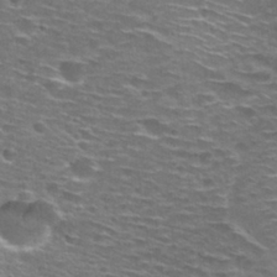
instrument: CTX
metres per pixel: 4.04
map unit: Hto
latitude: 28.0633
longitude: -48.8002
